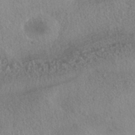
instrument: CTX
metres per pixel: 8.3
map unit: HNhu
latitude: -41.4643
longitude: 98.7085
